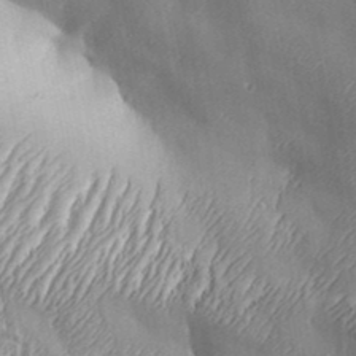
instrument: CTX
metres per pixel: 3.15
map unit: Aa
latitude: 33.7828
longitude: -134.8191
